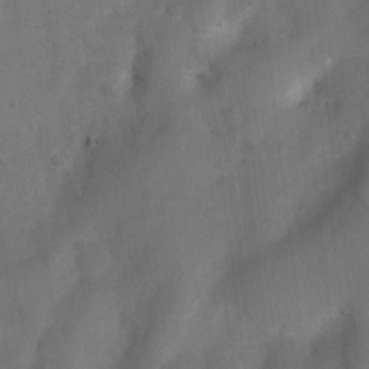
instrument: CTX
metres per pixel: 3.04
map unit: Nhu
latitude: 4.7057
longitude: -24.7813
